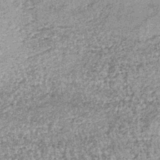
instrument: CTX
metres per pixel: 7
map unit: lHb
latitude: -37.3320
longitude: 66.3307
